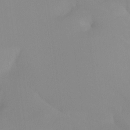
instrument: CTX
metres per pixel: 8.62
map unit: Ht
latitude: -13.2943
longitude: -50.8947
